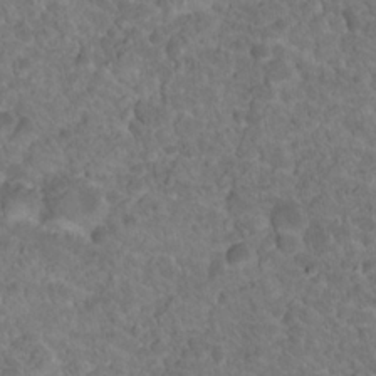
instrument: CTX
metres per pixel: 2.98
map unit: Hto
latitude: 18.8380
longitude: -34.1577
